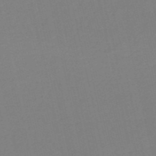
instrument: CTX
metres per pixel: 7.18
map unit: HNb
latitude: -53.5210
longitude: -50.4979
